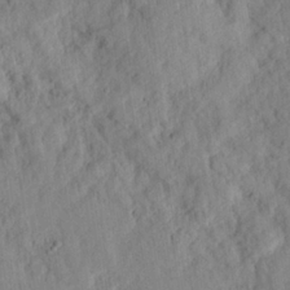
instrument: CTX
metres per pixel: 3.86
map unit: eHh
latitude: 24.2711
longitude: -79.8395
